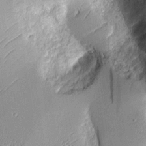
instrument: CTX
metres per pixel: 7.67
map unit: Aa
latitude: 9.9717
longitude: -128.1389
